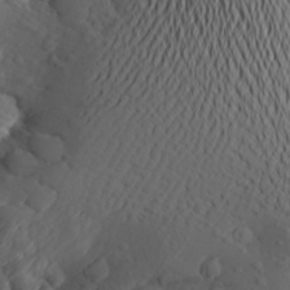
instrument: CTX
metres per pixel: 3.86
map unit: Aa
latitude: 23.3104
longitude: -145.9339
